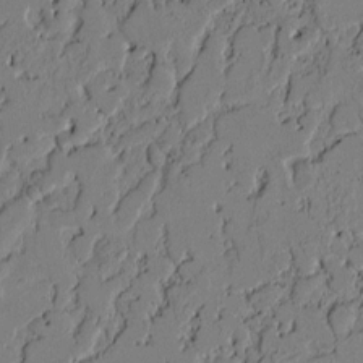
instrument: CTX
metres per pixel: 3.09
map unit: Htu
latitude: -2.2550
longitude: 167.3887
